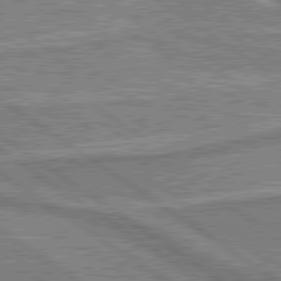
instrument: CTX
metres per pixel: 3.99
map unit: lApd
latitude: 79.8017
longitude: 175.6343
